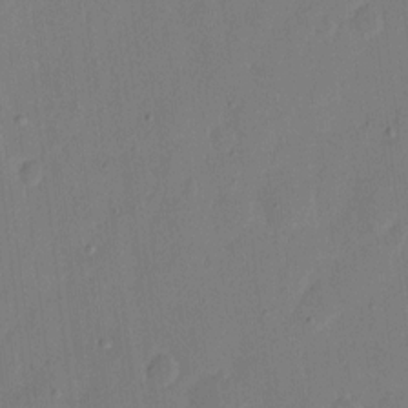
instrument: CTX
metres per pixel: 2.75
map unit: eHh
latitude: 9.1592
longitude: -68.1200
